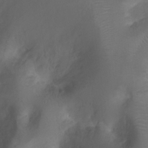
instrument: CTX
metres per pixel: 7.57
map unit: Ht
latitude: -0.6141
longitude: -36.3090
